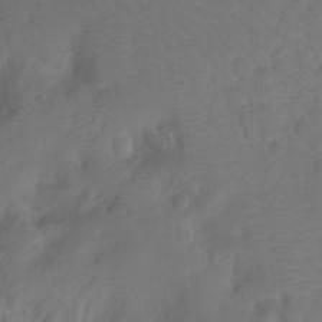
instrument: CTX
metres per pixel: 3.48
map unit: Nhu
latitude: -15.4644
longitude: -26.3278
